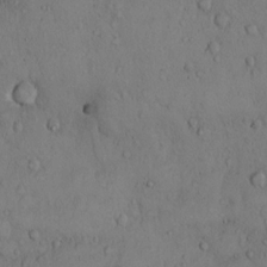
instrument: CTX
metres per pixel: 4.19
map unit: Hto
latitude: 10.2901
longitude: -57.8961
